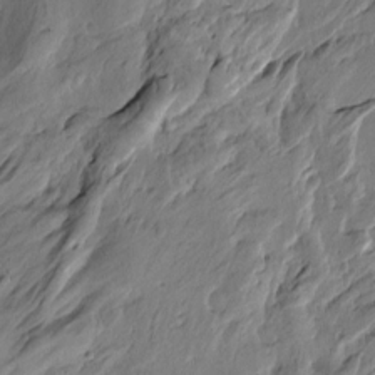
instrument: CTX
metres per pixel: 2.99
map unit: Htu
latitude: -3.8044
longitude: -177.2348
